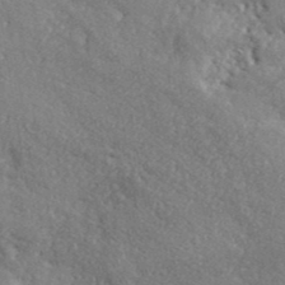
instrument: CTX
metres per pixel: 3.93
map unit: ANa
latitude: 41.0080
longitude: -87.2159
